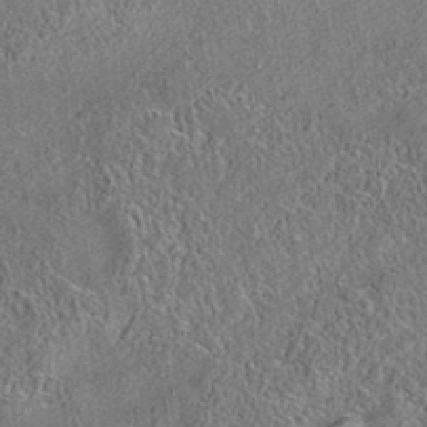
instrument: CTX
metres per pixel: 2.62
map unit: eAb
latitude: 35.6505
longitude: 112.2740
